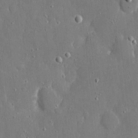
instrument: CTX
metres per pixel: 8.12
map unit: eHh
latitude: 8.3278
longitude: -69.3671
